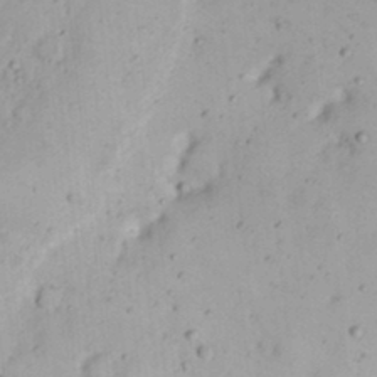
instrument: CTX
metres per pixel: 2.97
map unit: Nhu
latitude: 21.8773
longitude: -70.3845
